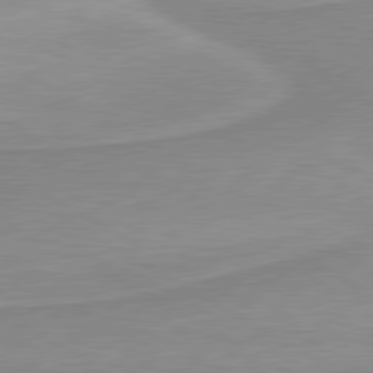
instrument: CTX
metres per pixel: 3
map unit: lApd
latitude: 80.2145
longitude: 171.6155
